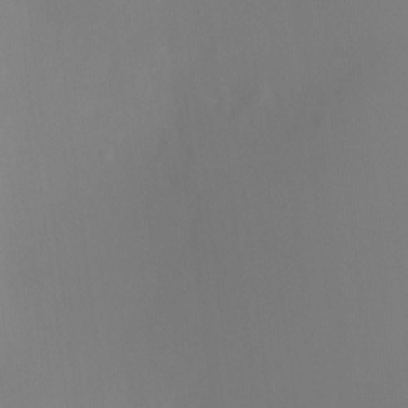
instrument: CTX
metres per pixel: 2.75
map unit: Ht
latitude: -6.5007
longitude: -20.1200
